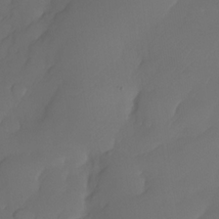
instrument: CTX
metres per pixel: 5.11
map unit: Nhe
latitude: -33.9178
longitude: -145.3293
